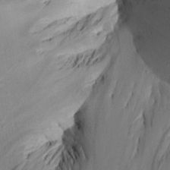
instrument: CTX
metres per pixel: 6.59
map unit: Aa
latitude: 17.1592
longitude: -144.5734
